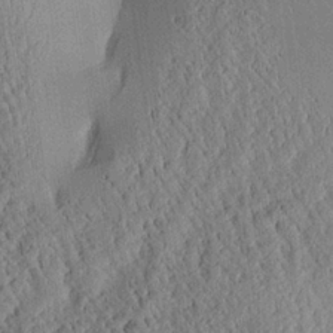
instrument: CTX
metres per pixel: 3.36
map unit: Aa
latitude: 24.5545
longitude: -133.4049
